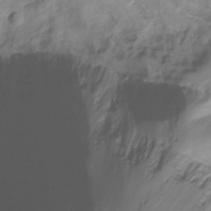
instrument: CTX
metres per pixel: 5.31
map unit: Ht
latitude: -16.5763
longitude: -44.3089
